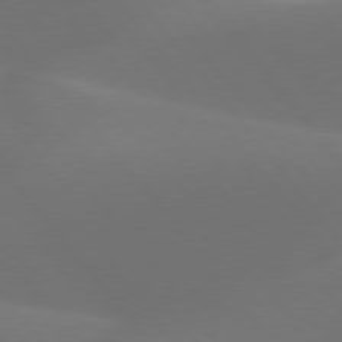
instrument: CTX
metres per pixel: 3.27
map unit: lApd
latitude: 77.8583
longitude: -52.7624
